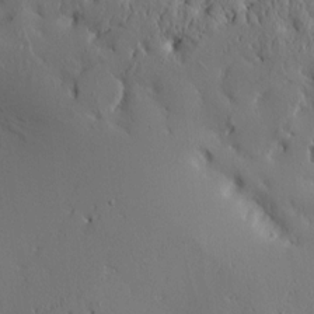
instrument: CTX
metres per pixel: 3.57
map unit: Aa
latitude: 9.8395
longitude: -129.4615
